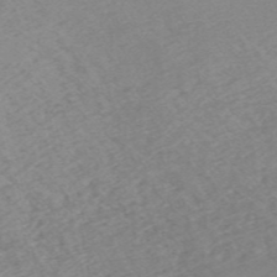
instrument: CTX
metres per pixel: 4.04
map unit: HNb
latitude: -54.7841
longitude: -40.9702
